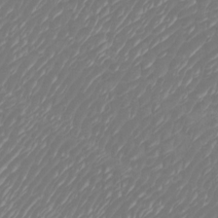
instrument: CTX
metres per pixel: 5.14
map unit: Htu
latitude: -5.7099
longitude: -74.8191
